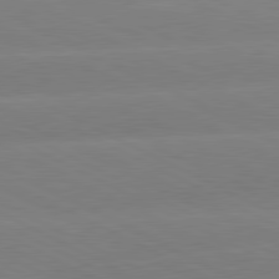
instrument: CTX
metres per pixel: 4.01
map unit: lApd
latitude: 80.8758
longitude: -154.6679
